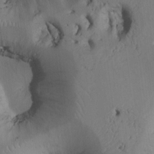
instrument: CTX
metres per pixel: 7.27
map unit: Htu
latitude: 3.3292
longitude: 147.8800
